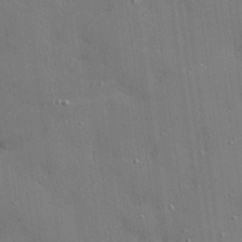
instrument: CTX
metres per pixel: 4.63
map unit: eHh
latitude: 23.8583
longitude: -89.1781
